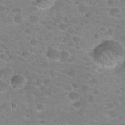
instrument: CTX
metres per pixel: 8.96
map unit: Hto
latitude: 22.3656
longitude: -50.0255
